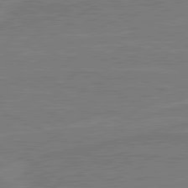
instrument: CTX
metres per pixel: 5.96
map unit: lApd
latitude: 80.8191
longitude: 168.0661
